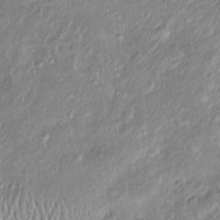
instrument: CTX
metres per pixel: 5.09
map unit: Htu
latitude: -6.1039
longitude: 158.3684
